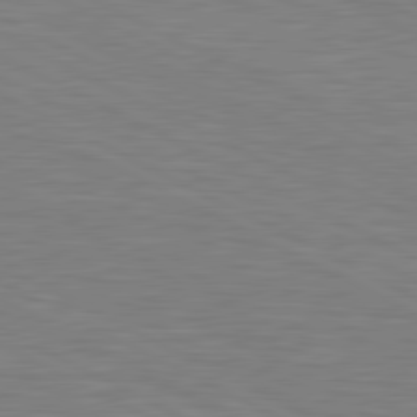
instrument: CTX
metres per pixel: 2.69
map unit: lApd
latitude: 81.0647
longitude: -168.9892
